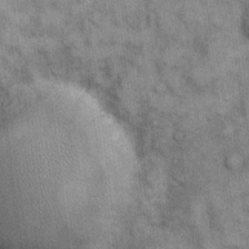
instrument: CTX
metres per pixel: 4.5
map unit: eHh
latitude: 6.9703
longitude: -64.5357
